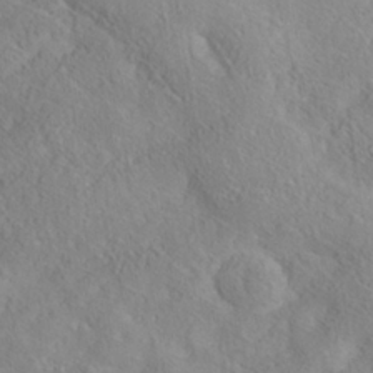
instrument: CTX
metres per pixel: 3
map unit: Nhe
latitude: -37.8422
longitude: 138.9353
